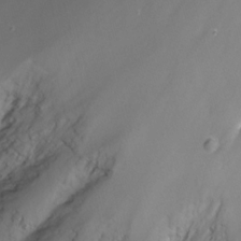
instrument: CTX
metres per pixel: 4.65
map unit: Nhu
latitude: -10.0850
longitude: -76.8569
